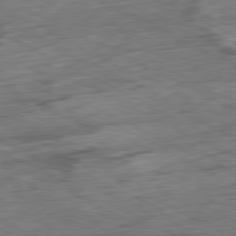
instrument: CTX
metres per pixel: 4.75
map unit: Ap
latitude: -80.8975
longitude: -80.1011
